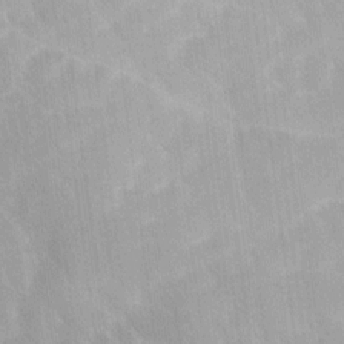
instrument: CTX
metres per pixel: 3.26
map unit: Ave
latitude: 12.1011
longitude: -106.4223
